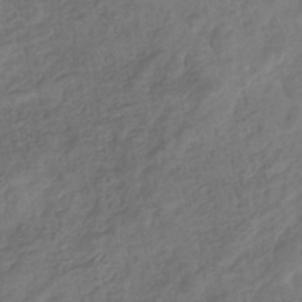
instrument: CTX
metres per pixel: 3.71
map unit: eHb
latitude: -35.5966
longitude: 81.2943
